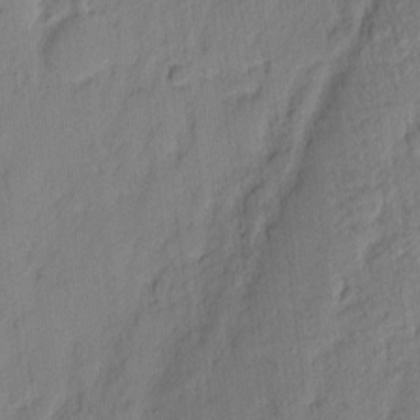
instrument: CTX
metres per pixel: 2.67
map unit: eHh
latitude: 3.9717
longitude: -77.1592
